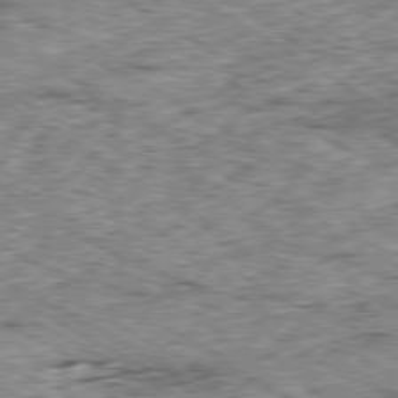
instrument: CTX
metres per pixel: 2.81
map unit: Ap
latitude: -80.3495
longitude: -49.7450
